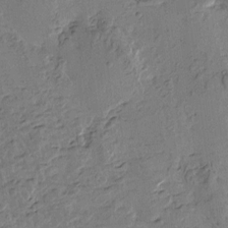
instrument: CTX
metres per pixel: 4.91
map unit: Htu
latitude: -2.3306
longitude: -175.8583
